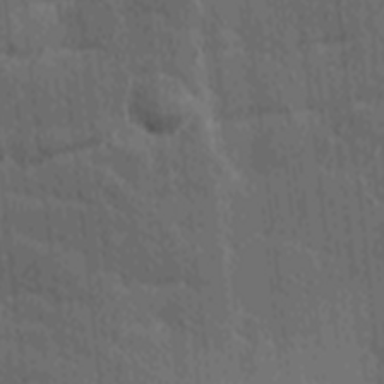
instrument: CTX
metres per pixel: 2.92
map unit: Ave
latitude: -9.5399
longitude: -123.0836
